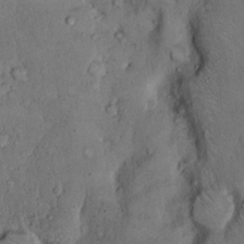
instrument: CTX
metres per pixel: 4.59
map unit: Hto
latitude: 9.8583
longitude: -60.0444
